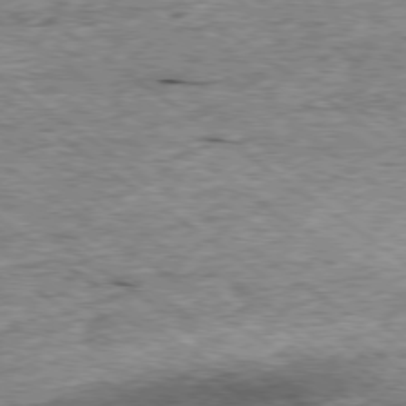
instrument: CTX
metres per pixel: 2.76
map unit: Ap
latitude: -78.9352
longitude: -85.5371
